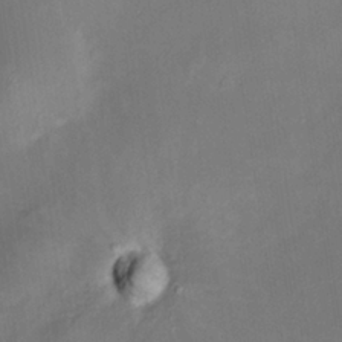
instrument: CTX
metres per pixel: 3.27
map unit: HNhu
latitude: 7.8772
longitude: 10.0661
